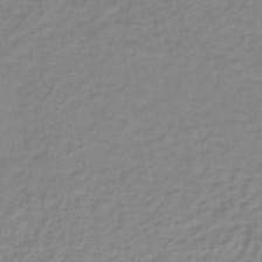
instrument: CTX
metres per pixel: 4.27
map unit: lHb
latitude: -41.3321
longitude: 63.2565
